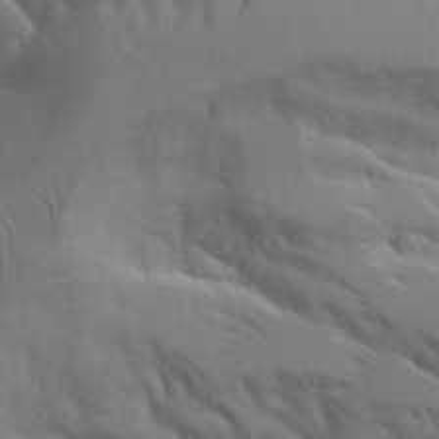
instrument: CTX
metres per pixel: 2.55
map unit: Aa
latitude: 21.3482
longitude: -124.5167
